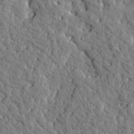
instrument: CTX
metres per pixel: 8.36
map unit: Htu
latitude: -0.2173
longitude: -178.8569
